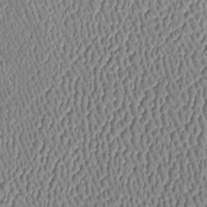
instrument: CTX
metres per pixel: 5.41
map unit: Htu
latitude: -6.3495
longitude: 157.4643
